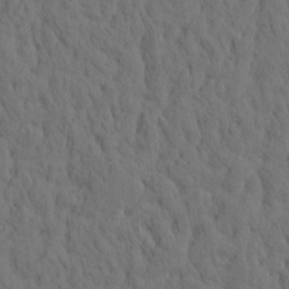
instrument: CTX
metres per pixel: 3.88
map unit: eHh
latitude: -1.6722
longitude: 17.9556
